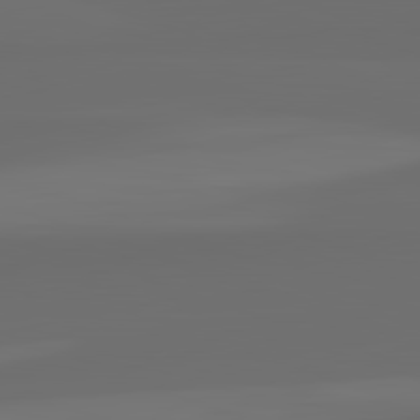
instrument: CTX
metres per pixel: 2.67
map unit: lApd
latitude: 82.7813
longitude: 163.9745
